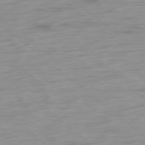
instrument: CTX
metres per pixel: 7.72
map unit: Hpe
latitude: -78.6518
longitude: -18.3089
